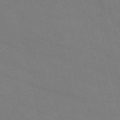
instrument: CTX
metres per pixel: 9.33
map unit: HNb
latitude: -54.7274
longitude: -37.6505
